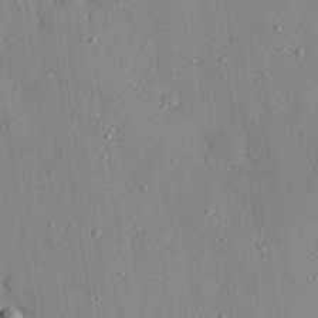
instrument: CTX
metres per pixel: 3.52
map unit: eHh
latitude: 28.2900
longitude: -77.8961
